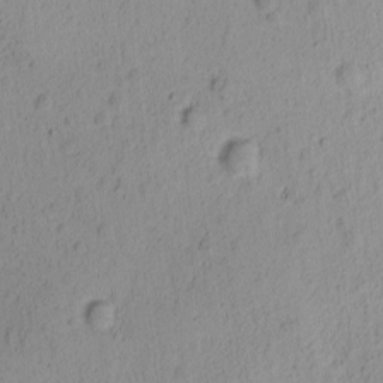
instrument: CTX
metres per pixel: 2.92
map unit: Ave
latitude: -8.9731
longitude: -121.6694
